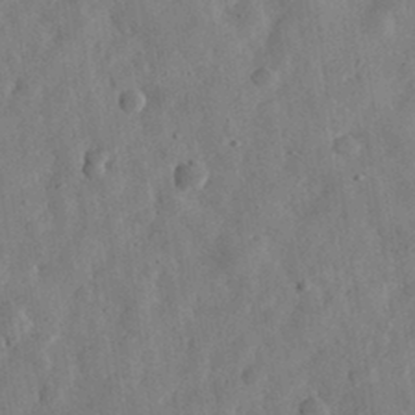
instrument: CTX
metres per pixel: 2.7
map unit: eHh
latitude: 31.0837
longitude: -75.6694
